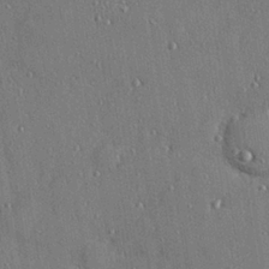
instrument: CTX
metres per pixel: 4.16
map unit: Hve
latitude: 27.5560
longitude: -90.2523
